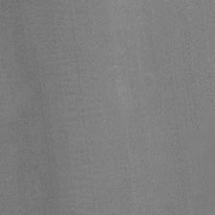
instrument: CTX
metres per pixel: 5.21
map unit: Ht
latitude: -5.2942
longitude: -19.5560
